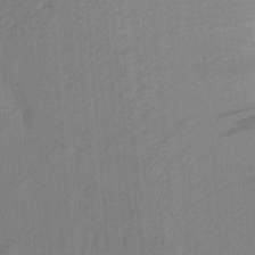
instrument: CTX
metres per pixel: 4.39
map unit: Aa
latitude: 20.5546
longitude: -143.8961
